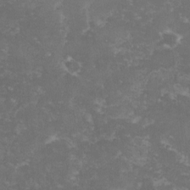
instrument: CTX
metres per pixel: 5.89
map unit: lHvf
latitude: -14.2929
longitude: -99.0080
